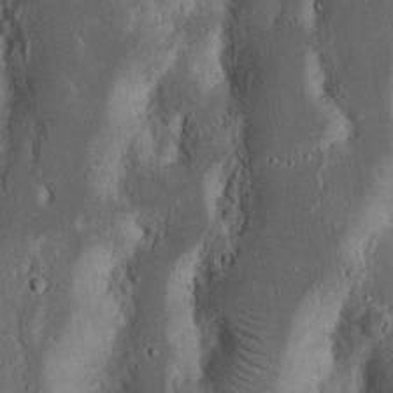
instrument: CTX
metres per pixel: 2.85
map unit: Nhu
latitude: 15.7450
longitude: -74.4223
